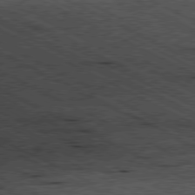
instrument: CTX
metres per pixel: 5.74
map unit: Ap
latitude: -80.7652
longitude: -84.5168
